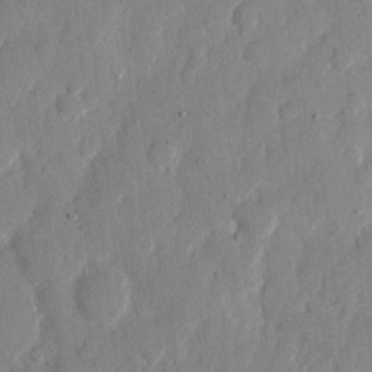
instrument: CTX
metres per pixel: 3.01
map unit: eHh
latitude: 12.1011
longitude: -68.1389
